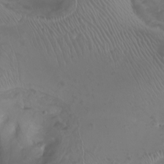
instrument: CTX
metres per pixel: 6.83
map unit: Nhu
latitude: -8.1795
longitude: -93.4426
